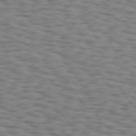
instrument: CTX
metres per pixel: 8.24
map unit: Hpe
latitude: 73.9717
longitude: -132.6679
